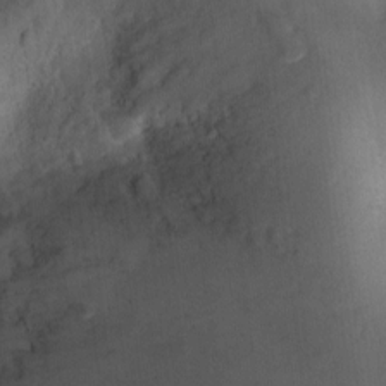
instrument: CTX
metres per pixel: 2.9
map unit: Ht
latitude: -2.2172
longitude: -28.8569
